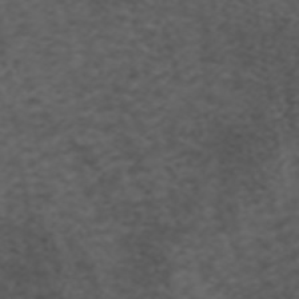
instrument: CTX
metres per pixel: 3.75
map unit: ANa
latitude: 39.1403
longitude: 24.5951
